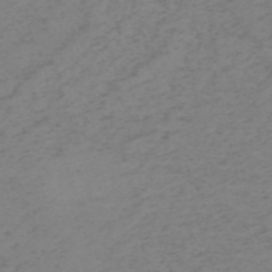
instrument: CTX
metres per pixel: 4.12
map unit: HNb
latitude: -55.1998
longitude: -46.8569
